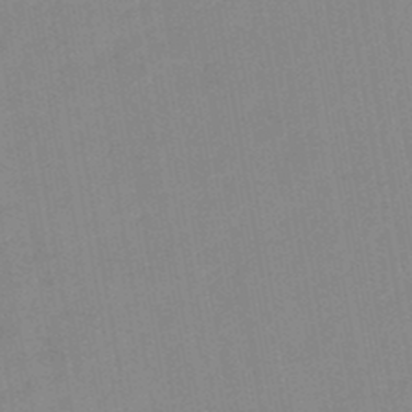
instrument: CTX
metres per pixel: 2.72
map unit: lHb
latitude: -46.1983
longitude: 72.8786
